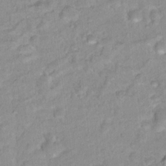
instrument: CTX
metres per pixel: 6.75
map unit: Nhu
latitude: 16.9514
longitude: -32.0255
